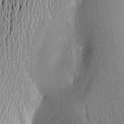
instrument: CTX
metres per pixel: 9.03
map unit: Aa
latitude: 16.9136
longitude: -147.7639
